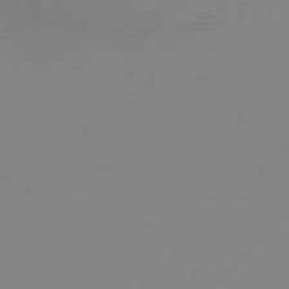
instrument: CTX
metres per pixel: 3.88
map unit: Hpe
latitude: 77.5182
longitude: -139.5560
